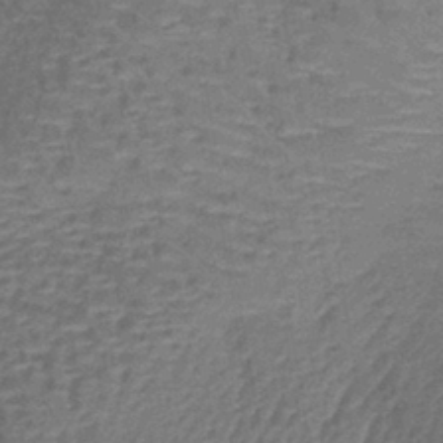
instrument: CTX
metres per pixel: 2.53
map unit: lHb
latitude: -39.9745
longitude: 59.9556
